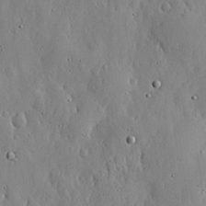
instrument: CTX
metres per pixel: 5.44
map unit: lHvf
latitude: 20.0822
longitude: -114.6868
